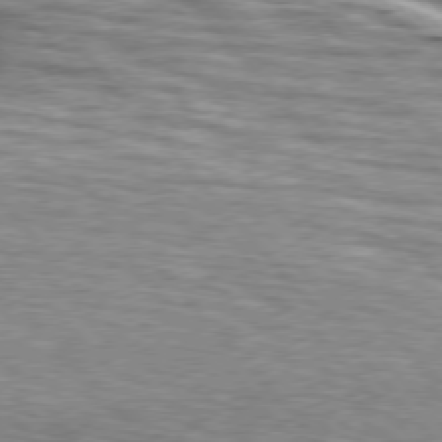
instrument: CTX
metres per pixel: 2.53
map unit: lApd
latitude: 76.1766
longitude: -61.1025
